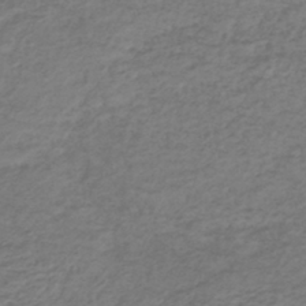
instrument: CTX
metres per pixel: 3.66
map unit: lHb
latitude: -41.2943
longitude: 70.4440
